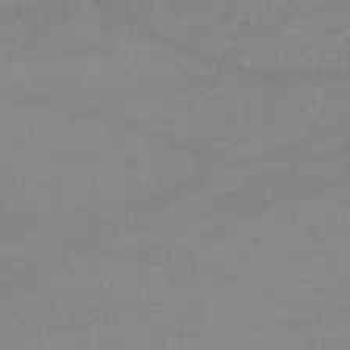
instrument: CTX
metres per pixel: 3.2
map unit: lHb
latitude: -45.7856
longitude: 61.8422
